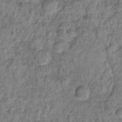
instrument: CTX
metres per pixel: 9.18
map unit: Ht
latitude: -5.8989
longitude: -20.8569
